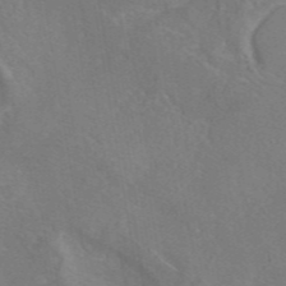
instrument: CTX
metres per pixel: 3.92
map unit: eAb
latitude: 45.7449
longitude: 109.2565
